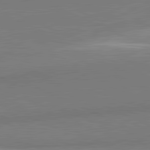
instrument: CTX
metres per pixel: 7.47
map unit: lApd
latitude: 81.8583
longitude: 162.0472
